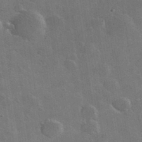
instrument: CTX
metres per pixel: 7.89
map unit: lHvf
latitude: 35.5371
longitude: -91.9339
